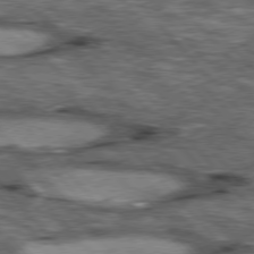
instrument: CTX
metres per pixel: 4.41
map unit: lApd
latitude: 76.9702
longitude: -49.4237
